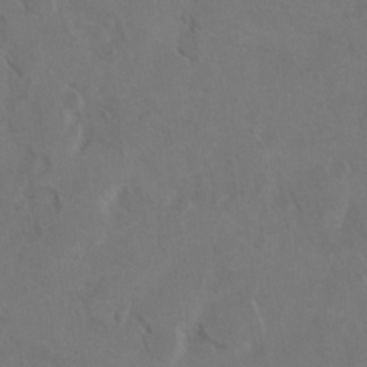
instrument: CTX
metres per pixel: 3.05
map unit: Hto
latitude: 8.5357
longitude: -35.2159
